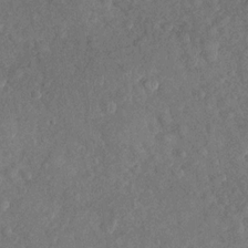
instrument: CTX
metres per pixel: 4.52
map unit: Nhu
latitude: -30.5951
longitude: -60.1011
